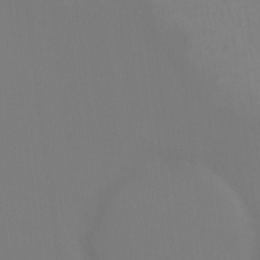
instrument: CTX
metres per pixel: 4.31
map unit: Hto
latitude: -8.7085
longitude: -45.7827
